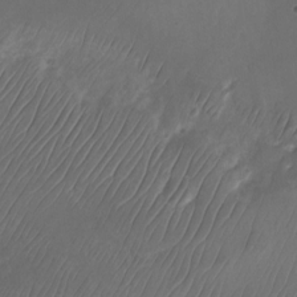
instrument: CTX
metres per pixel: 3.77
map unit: Nhu
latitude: -23.9367
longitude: -70.1578
